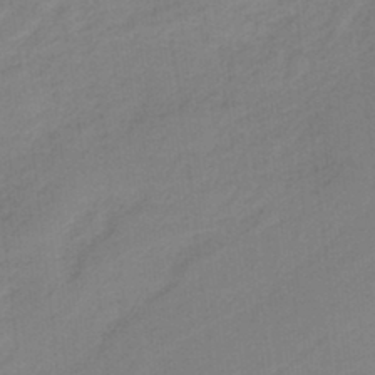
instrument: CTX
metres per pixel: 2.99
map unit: HNb
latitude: -36.8030
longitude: 55.8423
